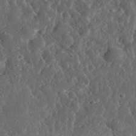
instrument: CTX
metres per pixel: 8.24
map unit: eHh
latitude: 34.3278
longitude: -79.1403
